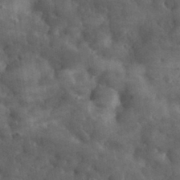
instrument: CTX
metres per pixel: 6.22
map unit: eHh
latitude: 31.9339
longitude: -70.6679
